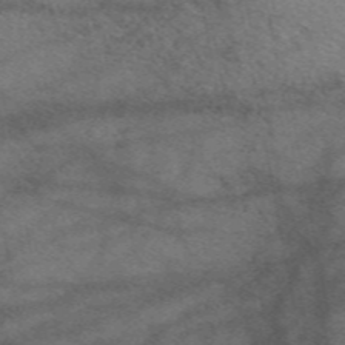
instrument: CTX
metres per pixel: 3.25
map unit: eAb
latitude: 50.4979
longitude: 110.1983
